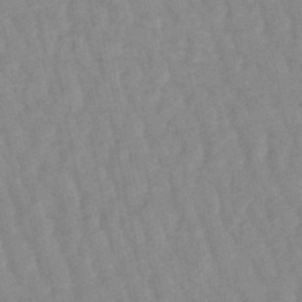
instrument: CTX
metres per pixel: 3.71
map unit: lHb
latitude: -48.0661
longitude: 78.2550
